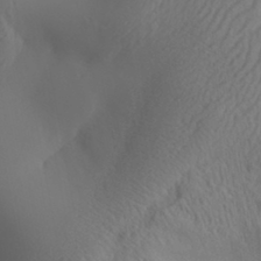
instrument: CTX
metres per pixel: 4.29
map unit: Aa
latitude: 32.1389
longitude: -141.4615
